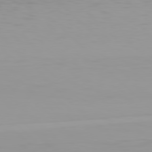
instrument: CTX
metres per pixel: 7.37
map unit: Hpe
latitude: 78.1578
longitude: -167.4048
